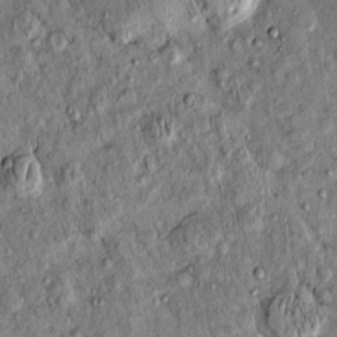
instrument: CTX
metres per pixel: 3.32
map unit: eHh
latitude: 0.0633
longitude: 15.3321
